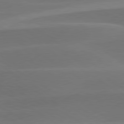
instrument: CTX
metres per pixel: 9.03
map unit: lApd
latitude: 79.7072
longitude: -95.7261
